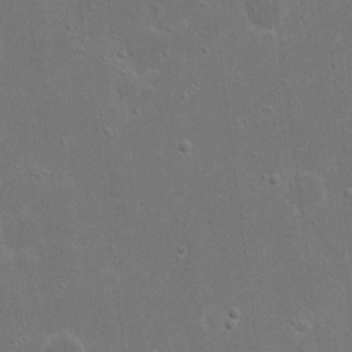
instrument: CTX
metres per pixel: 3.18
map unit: eHh
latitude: 17.0081
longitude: -72.6491
